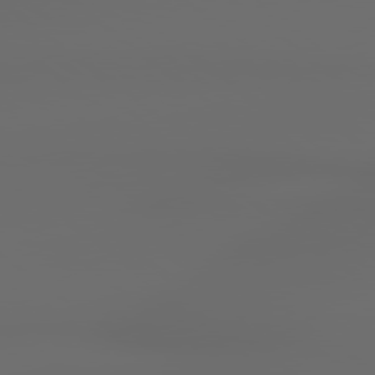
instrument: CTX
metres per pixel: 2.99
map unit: lApd
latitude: 79.1781
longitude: -138.4223
